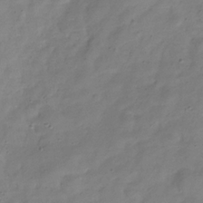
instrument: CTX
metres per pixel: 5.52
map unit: Hve
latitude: -32.5196
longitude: 91.5210
